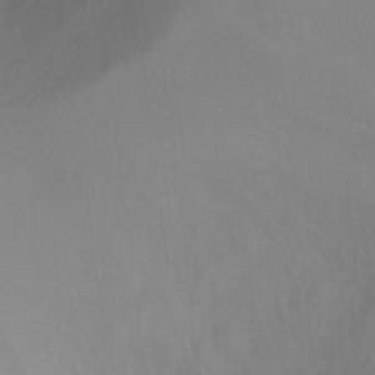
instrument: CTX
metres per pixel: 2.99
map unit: Ht
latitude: -1.0676
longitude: -34.9891
